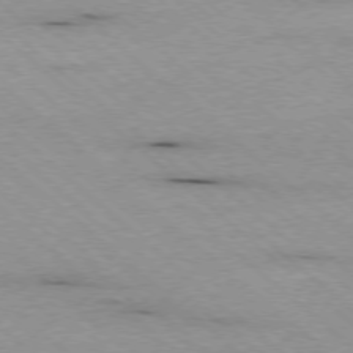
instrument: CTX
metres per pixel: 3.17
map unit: Ap
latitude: -77.7856
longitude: -85.8206
